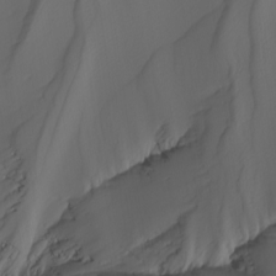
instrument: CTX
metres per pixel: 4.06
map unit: Nhu
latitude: -3.6721
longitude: -93.4993
